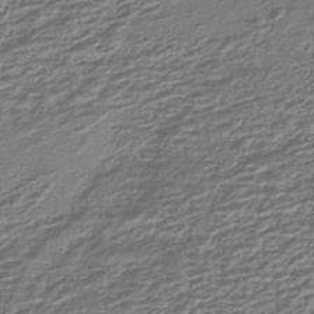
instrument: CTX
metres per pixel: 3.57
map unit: HNhu
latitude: -43.7288
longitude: 99.7289
